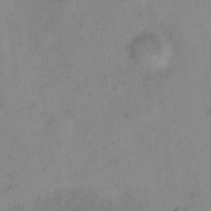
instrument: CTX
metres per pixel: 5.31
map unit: Hto
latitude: 6.8191
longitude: -61.3859
